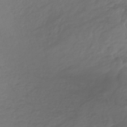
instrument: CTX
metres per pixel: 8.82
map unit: lHb
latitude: -39.2187
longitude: 69.8800
